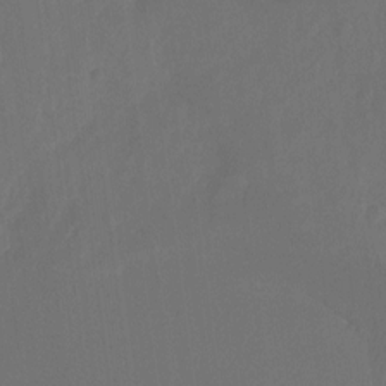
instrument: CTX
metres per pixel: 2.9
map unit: Nhu
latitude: -15.3699
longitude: -57.4615
